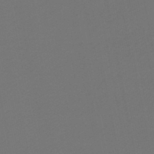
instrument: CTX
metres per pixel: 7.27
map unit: HNb
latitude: -47.3887
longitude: 56.8597
